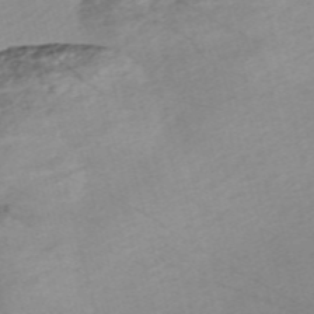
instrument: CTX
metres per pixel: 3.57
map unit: Nve
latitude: -57.9556
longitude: 53.8800
